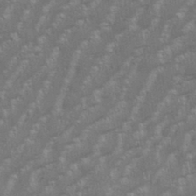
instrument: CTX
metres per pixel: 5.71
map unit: eHh
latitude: 34.7624
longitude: -132.5546
